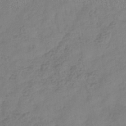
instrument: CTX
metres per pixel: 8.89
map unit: eHb
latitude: -35.5210
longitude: 81.3132
